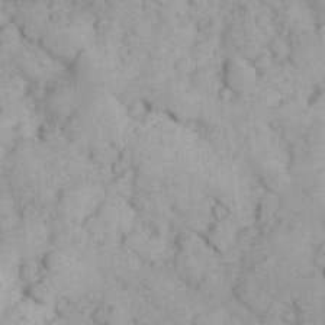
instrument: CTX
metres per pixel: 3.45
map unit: Hve
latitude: 24.2144
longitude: 147.7855
